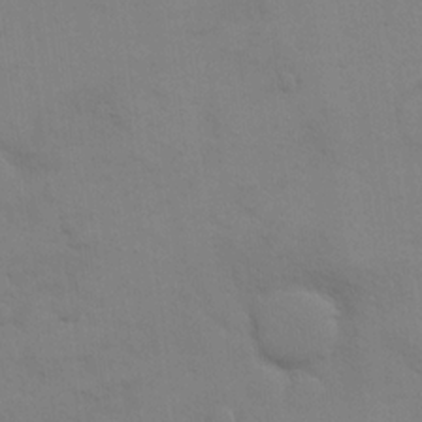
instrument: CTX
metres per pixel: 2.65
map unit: eHh
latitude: 17.3293
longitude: -66.6301
